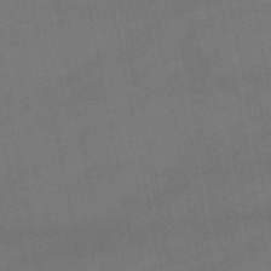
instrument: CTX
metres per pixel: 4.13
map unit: lHb
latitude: -47.2376
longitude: 73.8044
